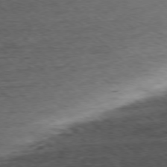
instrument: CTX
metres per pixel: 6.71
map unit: Ap
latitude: -78.1794
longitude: -61.1592
